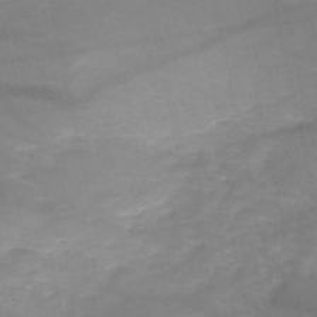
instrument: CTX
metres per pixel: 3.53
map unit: HNb
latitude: -50.4251
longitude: -39.3482
